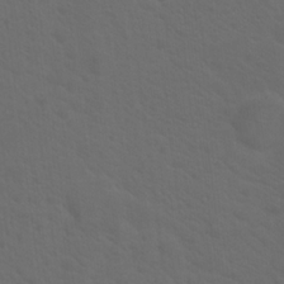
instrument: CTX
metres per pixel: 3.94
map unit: Hto
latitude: 19.9528
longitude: -39.8016
